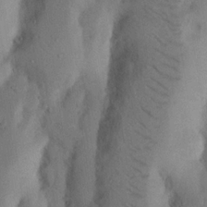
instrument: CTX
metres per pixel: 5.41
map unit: Nhu
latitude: 19.0647
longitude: -75.9528
